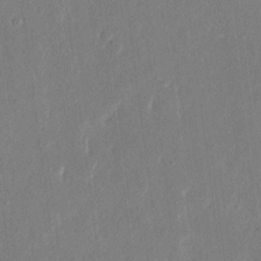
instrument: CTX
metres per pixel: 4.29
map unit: eHh
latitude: 14.8380
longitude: -70.2711
